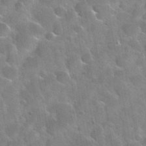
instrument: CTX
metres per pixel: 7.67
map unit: Nhu
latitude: 31.5560
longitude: -53.8584
